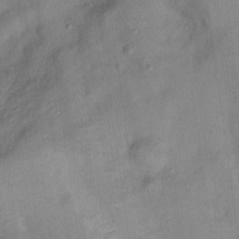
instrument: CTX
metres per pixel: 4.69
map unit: Nhu
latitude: 11.9528
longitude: -27.3104
